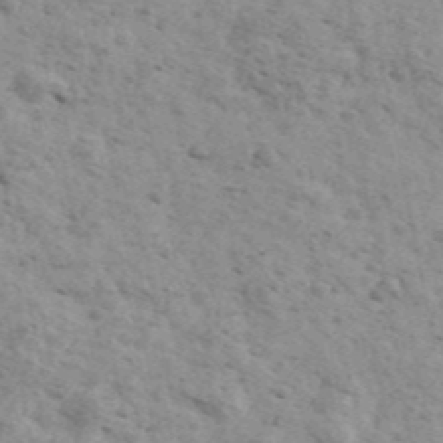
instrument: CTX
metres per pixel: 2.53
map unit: Ave
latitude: 41.7260
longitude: -108.5923
